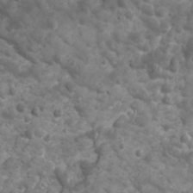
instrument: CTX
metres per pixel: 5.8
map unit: Ave
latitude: 16.7813
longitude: -133.3104
